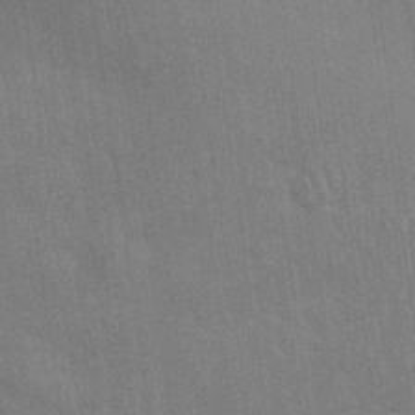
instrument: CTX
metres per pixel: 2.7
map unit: Nhu
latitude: 27.7639
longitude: -64.4790
